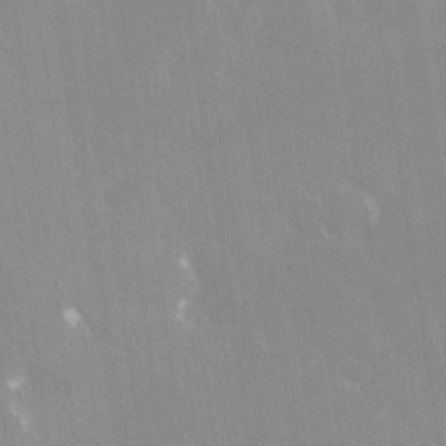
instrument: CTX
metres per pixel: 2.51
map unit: Nhe
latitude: -28.2928
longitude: -110.4223
